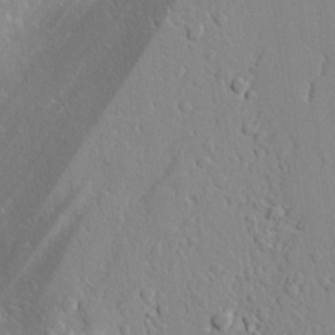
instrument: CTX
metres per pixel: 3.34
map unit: lAvf
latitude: 25.1214
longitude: -110.8002
